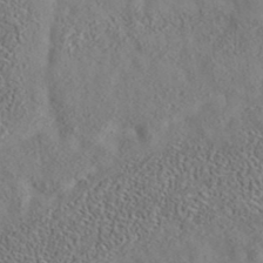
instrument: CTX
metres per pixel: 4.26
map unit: eAb
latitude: 35.5182
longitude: 107.9556
